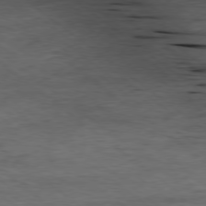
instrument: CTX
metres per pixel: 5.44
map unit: Ap
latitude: -79.0675
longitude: -90.8191
